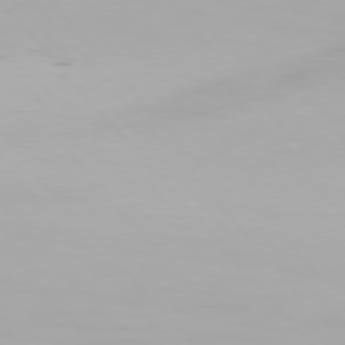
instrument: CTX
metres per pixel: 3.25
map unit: Hpe
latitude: 76.4034
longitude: -135.3859
